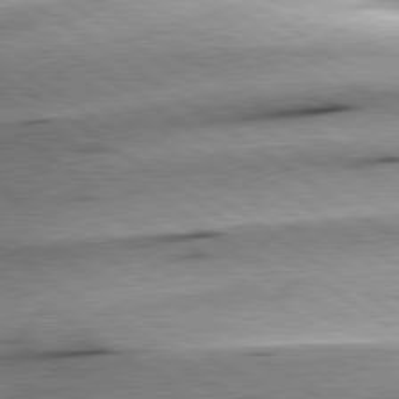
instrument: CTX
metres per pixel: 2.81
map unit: lApd
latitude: 79.4616
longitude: -155.4804
